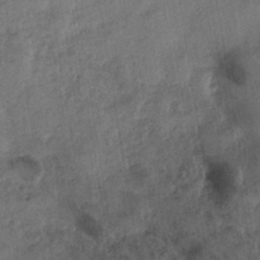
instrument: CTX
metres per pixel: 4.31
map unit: eHh
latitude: -40.8975
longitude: 119.7667
